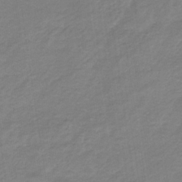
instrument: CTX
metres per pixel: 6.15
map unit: lHb
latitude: -34.4440
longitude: 69.0486
